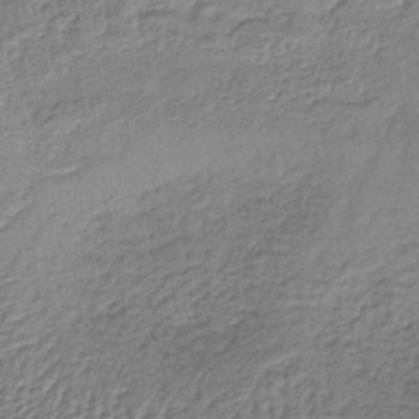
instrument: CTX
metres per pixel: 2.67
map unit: lHb
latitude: -38.7463
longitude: 61.5399
